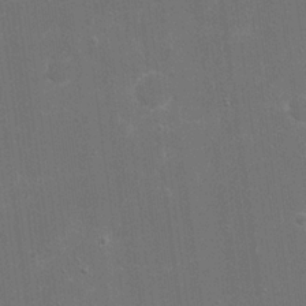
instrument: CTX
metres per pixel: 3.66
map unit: eHh
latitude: 20.5924
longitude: -68.3467
